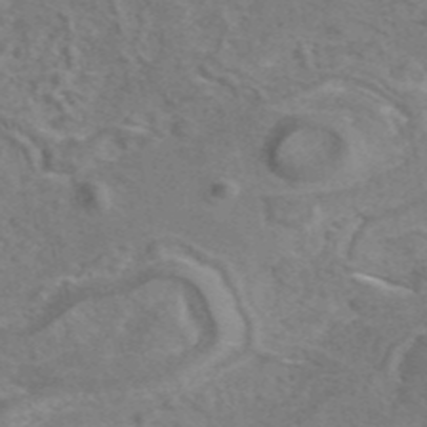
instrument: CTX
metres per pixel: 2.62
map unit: eAb
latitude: 45.0458
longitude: 106.9542
